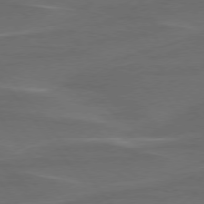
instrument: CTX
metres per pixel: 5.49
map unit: lApd
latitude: 75.6505
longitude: -79.4427
